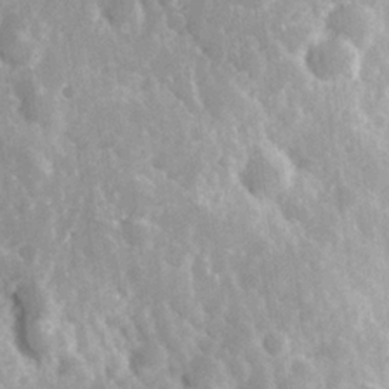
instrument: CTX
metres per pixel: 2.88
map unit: Hve
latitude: 24.8002
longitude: 146.4251
